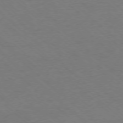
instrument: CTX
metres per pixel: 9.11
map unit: Ap
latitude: -77.2565
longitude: -77.3481
